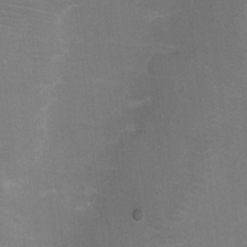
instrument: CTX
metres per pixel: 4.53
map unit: eHh
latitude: -6.4629
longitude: -78.9325
